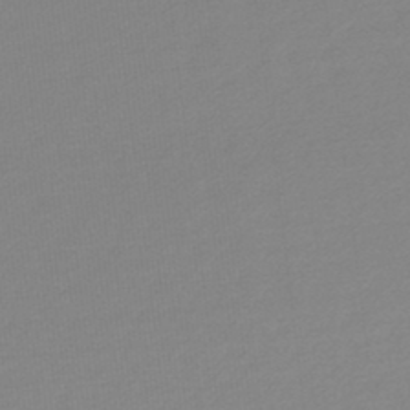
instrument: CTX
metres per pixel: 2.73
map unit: lHb
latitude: -45.8233
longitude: 65.6722
